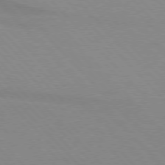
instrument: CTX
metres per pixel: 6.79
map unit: lApd
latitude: 76.1200
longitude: -85.2348
